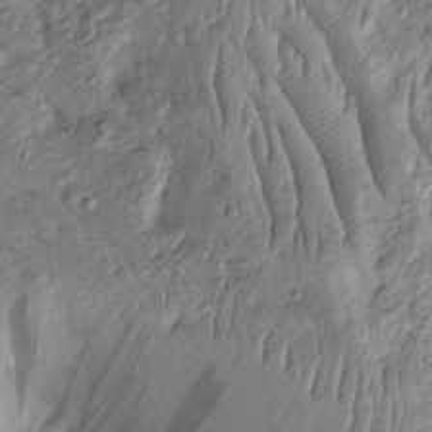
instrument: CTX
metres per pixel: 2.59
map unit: Htu
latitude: -3.7099
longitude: 156.5007
